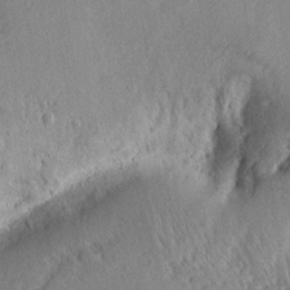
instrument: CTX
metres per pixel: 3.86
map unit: Aa
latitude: 12.9325
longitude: -141.6127
